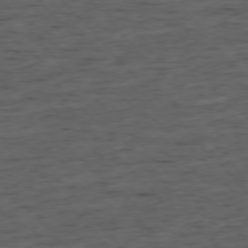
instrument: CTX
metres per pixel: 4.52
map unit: Ap
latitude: -76.1984
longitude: -91.7072
